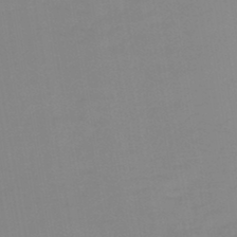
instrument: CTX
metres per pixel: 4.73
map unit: lHb
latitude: -44.1039
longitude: 59.7855
